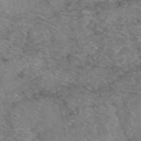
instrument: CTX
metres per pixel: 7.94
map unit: eAb
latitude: 51.1592
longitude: 109.6155
